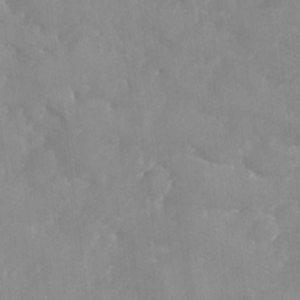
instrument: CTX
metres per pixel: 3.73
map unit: Ave
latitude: -8.1795
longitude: -117.4426
